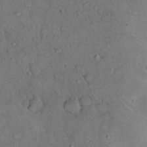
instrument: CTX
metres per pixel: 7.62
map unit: eHh
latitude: 20.2901
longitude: -59.8394
